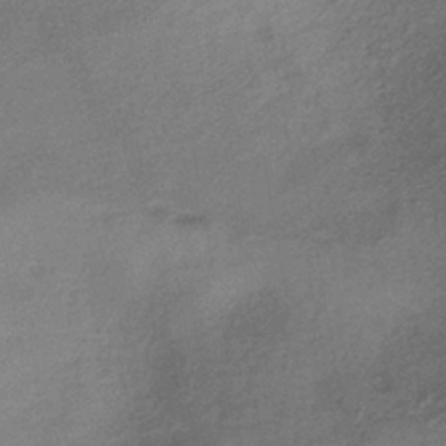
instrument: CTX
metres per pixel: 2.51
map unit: HNhu
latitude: -40.9353
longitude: 92.5574
